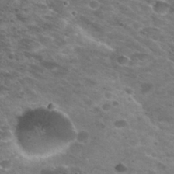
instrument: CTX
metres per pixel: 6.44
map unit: Nhu
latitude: 28.9513
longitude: -48.3089
